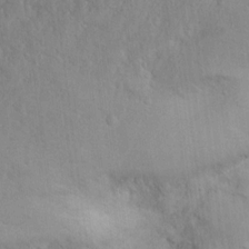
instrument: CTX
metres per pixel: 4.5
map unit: Ht
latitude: 14.0444
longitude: -37.2348
